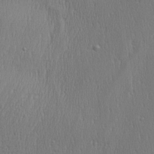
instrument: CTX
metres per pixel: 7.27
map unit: Aa
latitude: 28.1767
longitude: -138.3467
